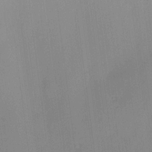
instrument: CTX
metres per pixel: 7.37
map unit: HNhu
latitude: 11.3482
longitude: 9.1620
